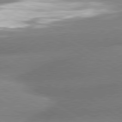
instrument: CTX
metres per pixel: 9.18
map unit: lApd
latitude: 80.2522
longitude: -162.4979
